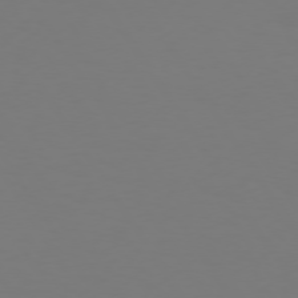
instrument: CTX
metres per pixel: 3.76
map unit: Hpe
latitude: 73.4238
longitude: -122.6490
